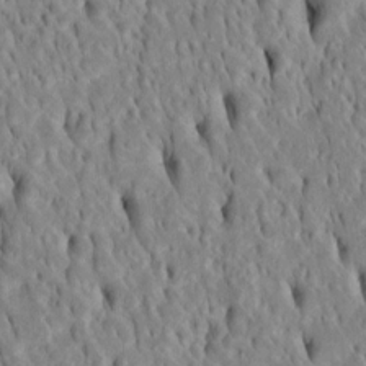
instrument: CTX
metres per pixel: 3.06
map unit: Htu
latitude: -4.7085
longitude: 151.4265
